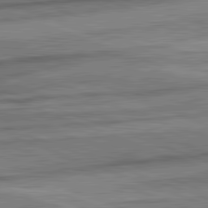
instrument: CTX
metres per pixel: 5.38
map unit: lApd
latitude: 82.3089
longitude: -162.4790
